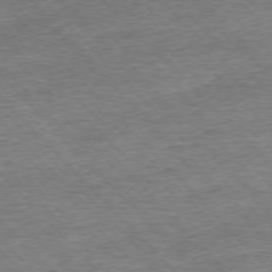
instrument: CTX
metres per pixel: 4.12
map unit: Ap
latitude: -76.8030
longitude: -97.0269
